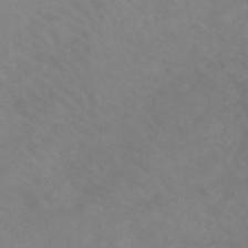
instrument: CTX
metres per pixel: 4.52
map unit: lHb
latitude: -45.4454
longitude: 66.6518
